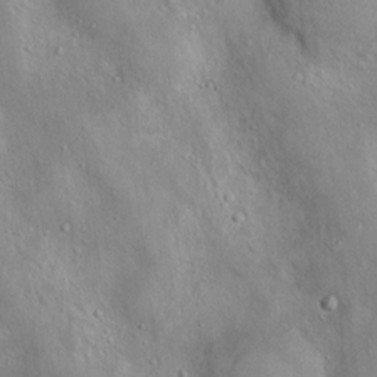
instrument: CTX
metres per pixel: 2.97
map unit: Nhu
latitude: 11.7072
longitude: -26.8758
